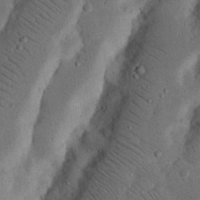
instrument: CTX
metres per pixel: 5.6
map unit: Nhu
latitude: 18.3467
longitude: -74.9514
